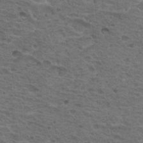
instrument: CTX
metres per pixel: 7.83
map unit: Hto
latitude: 18.5734
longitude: -32.0822
